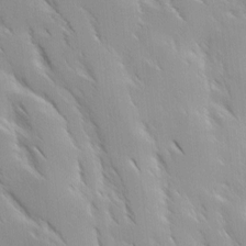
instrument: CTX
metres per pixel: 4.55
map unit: Ave
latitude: 9.1403
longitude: -103.9906
